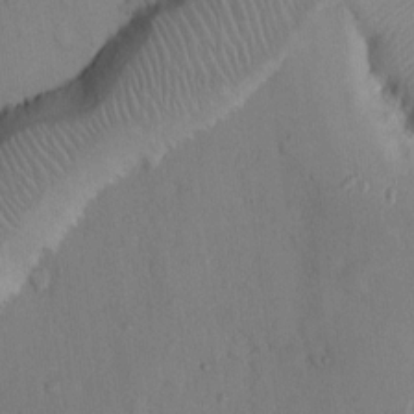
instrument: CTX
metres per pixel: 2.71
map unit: Hto
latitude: 12.7813
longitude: -56.5734
